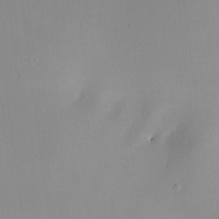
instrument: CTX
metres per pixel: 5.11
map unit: HNhu
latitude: 6.2900
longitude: 9.0675
